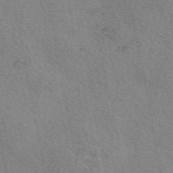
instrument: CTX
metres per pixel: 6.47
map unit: eAb
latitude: 50.5545
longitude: 108.4629
